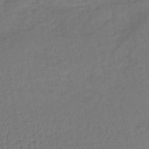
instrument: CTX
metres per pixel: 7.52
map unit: lHb
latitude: -35.4832
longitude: 65.3132
